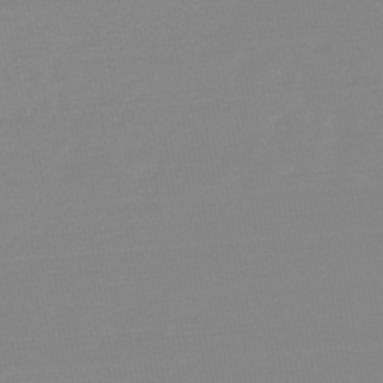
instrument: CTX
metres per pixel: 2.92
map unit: HNb
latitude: -49.6344
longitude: -38.6868
